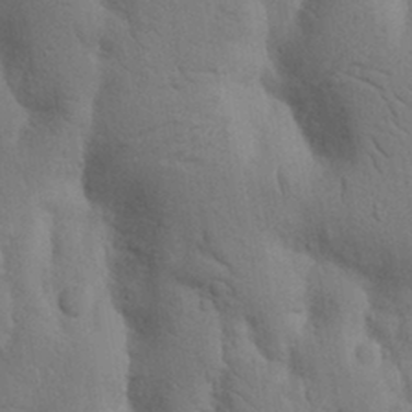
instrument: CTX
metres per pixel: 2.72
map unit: Nhu
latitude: 18.3278
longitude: -75.9717
